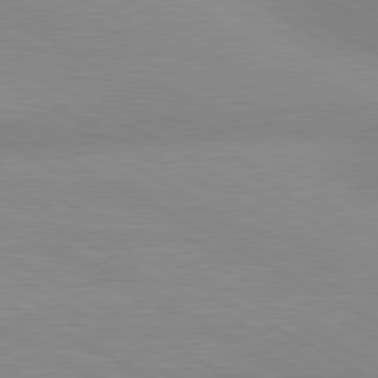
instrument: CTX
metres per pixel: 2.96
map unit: lApd
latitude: 80.5546
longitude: 125.1053
